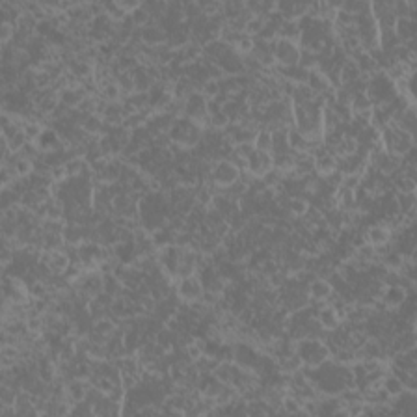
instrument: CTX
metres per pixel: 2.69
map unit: HNhu
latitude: -1.6911
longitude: 10.6708
